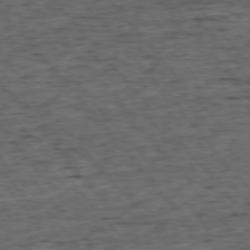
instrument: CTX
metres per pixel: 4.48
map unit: Ap
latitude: -75.8423
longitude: -92.3656
